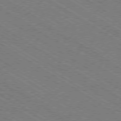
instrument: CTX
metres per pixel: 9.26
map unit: Ap
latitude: -79.4265
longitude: -79.4238
